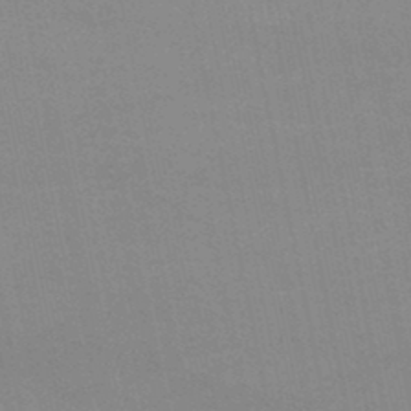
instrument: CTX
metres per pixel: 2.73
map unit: lHb
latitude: -45.7856
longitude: 58.4628
